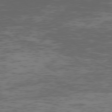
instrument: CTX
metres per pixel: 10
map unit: Hpe
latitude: -73.3887
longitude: 5.9178
